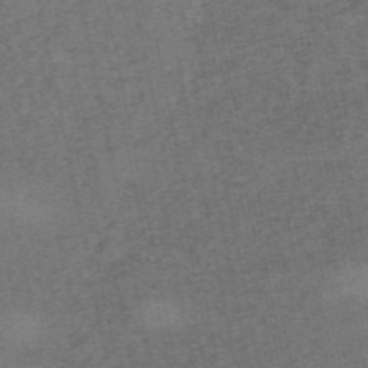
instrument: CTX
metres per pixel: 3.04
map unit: HNb
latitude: -55.8423
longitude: -46.2145
